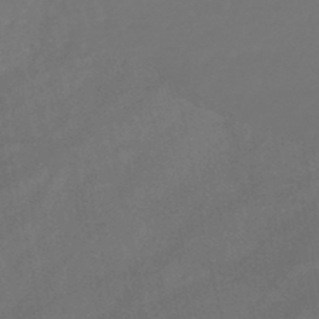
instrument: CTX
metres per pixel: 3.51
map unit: lHb
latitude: -47.2565
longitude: 62.5196
